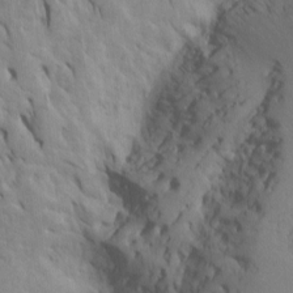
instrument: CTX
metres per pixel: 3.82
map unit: Htu
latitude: -8.0472
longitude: 144.8408
